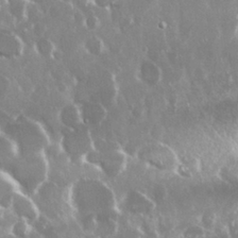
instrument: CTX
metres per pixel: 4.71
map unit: Nhu
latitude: 29.4426
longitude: -60.8191
